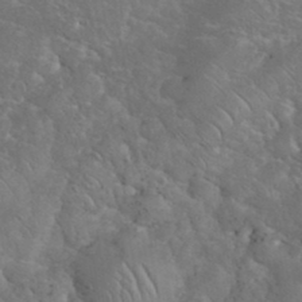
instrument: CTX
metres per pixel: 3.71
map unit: eHh
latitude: 36.2145
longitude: -66.1577
